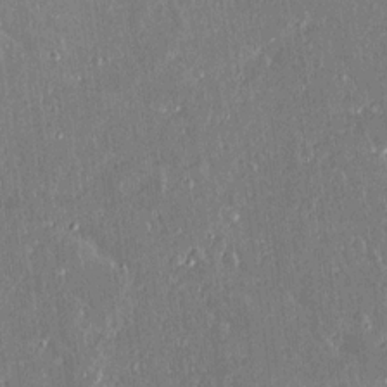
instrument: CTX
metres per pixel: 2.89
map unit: lAvf
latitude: 14.5546
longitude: -128.2144
